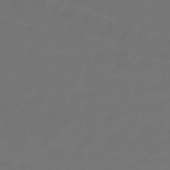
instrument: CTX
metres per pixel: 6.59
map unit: lHb
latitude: -43.8611
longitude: 69.5588
